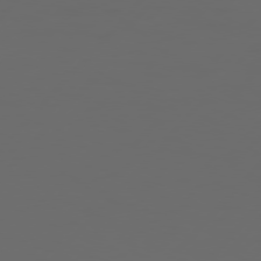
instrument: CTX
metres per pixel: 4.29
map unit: Hpe
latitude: 76.5734
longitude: -139.4237
